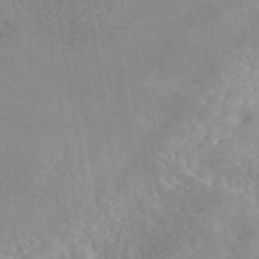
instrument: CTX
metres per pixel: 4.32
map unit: eAb
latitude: 44.5734
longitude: 126.5573
